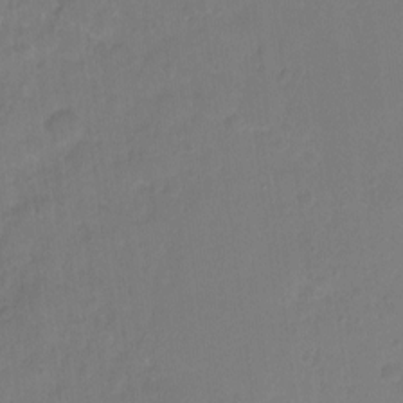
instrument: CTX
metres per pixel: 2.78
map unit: Hto
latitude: -11.1620
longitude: -37.7828
